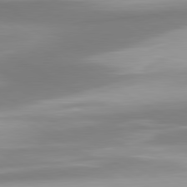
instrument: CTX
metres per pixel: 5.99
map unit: lApd
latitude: 80.6490
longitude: 174.2739
